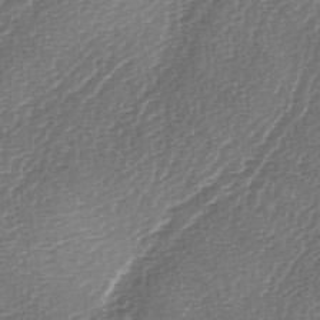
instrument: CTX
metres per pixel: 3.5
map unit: lAa
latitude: -3.2375
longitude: -128.5357
